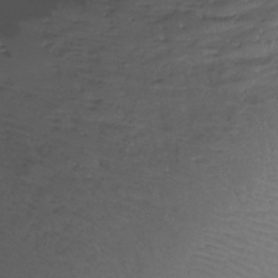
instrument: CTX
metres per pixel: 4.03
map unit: Htu
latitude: -14.2551
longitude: -45.0458
